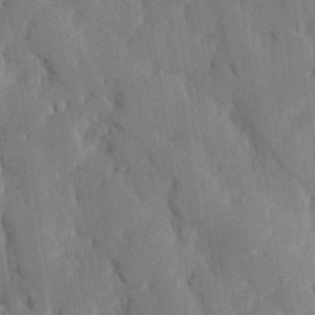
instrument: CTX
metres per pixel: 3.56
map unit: eHh
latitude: 28.3656
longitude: -80.1956
